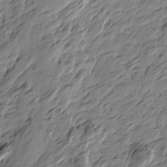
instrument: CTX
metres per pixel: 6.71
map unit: Htu
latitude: -4.5762
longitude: -177.8583
